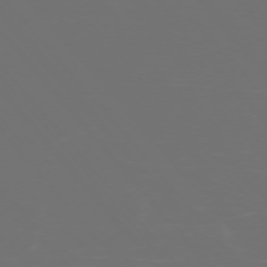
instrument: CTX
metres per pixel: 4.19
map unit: Ap
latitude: -75.4266
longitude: -76.8191
